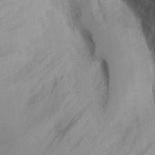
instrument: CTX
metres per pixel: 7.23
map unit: Aa
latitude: 26.9325
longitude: -132.8758
